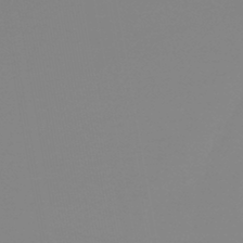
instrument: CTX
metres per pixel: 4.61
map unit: lHb
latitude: -44.5574
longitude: 75.3510
